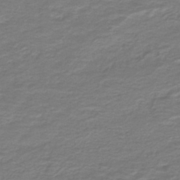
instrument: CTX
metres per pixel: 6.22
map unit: HNb
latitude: -43.8611
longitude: 52.3117
